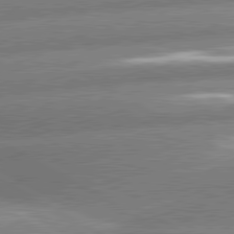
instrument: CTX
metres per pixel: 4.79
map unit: lApd
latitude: 80.7813
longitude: -162.7247
